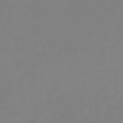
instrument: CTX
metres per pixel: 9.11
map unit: eHb
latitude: -31.1620
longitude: 72.6896
